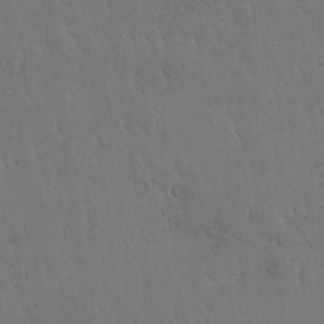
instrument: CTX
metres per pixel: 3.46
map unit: Hto
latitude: 17.8394
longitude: -59.9339
